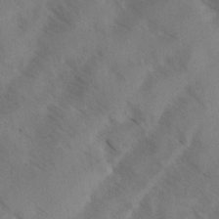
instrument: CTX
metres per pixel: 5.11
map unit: Ave
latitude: -0.1795
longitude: -111.4238
